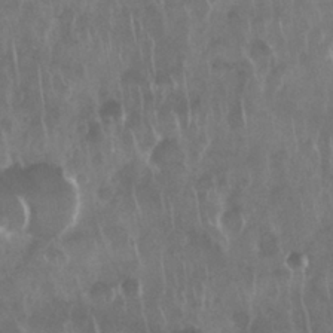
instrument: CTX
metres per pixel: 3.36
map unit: Nhu
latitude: 29.0647
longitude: -63.7639
